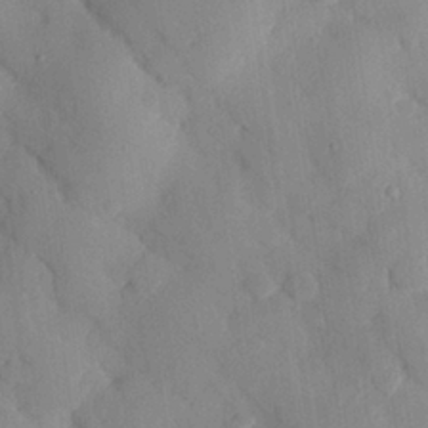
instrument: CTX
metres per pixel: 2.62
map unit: eHh
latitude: 27.2726
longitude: -79.6505
